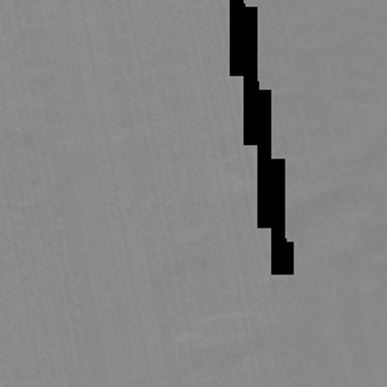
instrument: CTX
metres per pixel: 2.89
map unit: HNb
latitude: -48.6141
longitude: -47.5938
